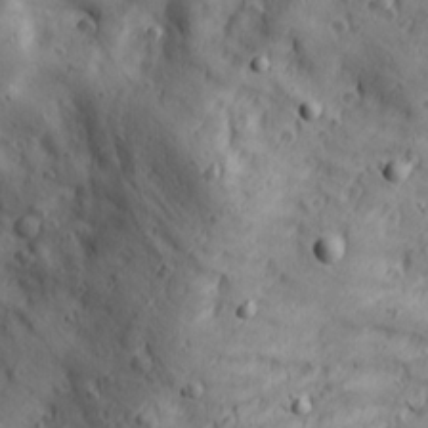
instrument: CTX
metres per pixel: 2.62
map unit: Ave
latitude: 22.9703
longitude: -135.3103
